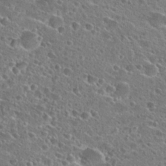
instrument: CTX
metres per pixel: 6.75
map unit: Hto
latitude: 25.8772
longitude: -45.8772
